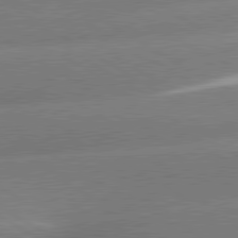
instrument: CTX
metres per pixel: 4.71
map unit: lApd
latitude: 80.2145
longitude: -154.8947
